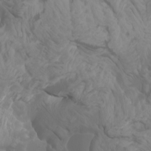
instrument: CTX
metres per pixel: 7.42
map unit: Htu
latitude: -4.8786
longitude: -89.8773
